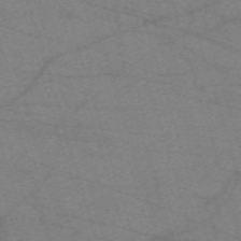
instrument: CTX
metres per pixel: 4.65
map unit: eHh
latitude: -61.9745
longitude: 54.6141
